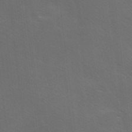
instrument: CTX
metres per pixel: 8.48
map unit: Ave
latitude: -0.0661
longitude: -112.5546
